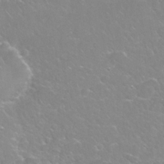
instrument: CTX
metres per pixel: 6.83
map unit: Nhu
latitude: 25.3670
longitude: -53.1403
